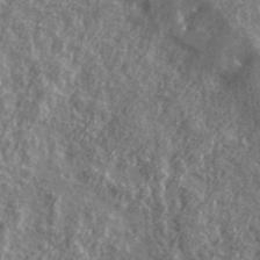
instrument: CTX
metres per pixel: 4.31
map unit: lHvf
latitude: 37.5938
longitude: -89.5560
